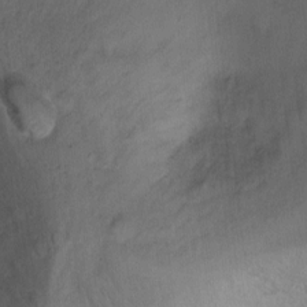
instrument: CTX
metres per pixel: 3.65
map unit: Ht
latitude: -2.2739
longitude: -28.9136
